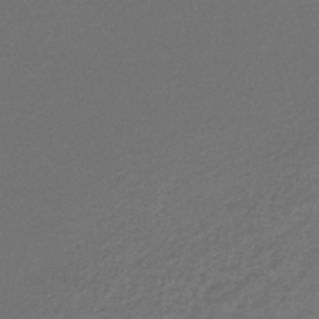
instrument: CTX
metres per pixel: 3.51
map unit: lHb
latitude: -43.5588
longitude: 71.8045
